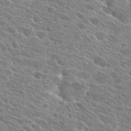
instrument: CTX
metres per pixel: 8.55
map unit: Hto
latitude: 25.4237
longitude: -40.7435
